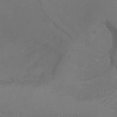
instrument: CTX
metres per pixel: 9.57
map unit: Aa
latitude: -7.5966
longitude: -72.3090
